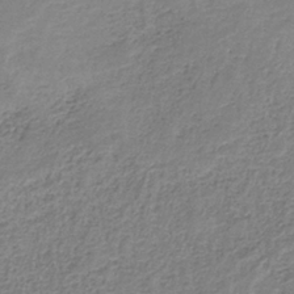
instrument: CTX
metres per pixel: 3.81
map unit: HNb
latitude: -35.3321
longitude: 52.2739
